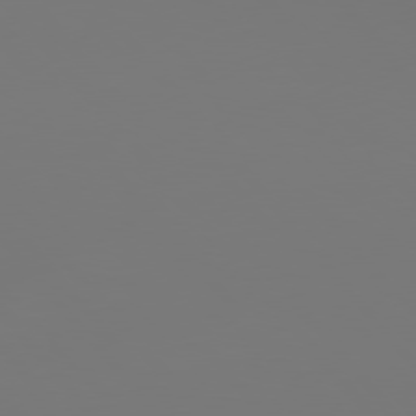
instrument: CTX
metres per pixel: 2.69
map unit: Hpe
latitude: 76.8758
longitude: -165.5371
